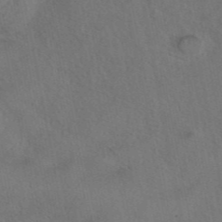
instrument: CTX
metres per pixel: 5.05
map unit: eAb
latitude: 42.9325
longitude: 104.6518
